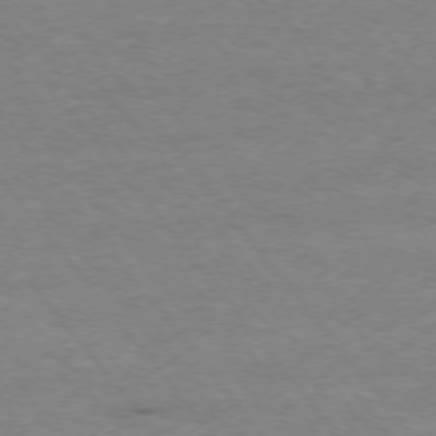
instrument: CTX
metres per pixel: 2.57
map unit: Ap
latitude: -76.2173
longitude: -84.7813
